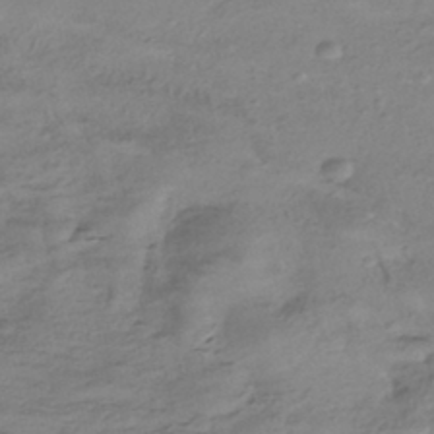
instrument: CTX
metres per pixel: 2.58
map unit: HNhu
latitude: -41.6155
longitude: 99.0675
